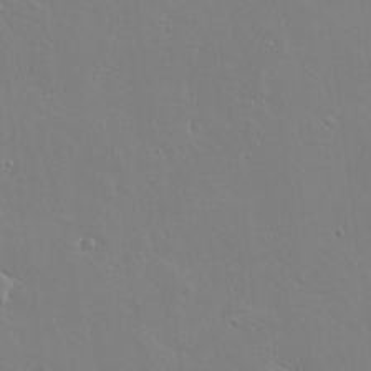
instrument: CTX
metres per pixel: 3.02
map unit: lAvf
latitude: 16.7435
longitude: -126.4034
